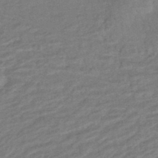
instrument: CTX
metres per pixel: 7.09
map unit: eHb
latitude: -42.9352
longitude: 83.6911
